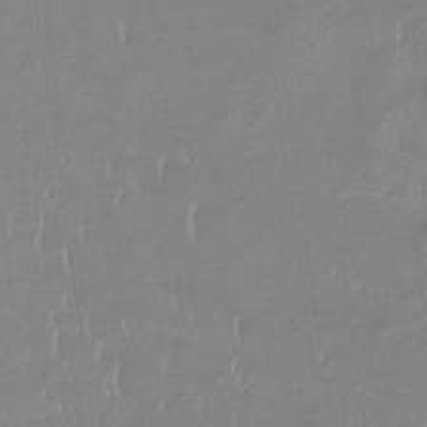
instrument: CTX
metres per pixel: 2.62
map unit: eHb
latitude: -33.8423
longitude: 68.7085
